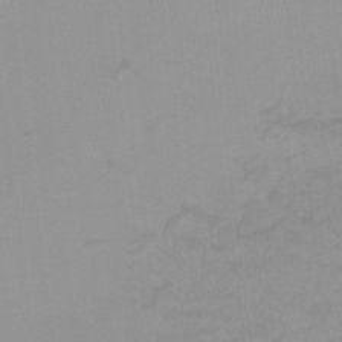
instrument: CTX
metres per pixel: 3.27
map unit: Nhu
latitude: -8.7463
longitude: -42.3467
